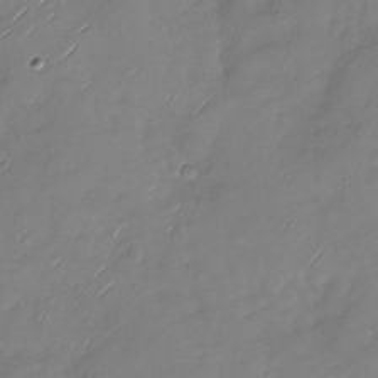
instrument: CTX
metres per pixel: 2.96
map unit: Nhu
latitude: -28.8219
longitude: -58.9703
